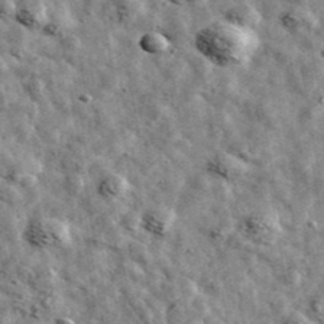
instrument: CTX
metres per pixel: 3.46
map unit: Ave
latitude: 42.9703
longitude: -107.8016
